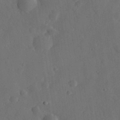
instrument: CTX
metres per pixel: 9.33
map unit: eHh
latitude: 31.5183
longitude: -78.3656
